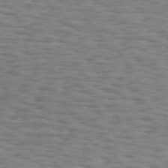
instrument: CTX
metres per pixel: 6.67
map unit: Hpe
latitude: 73.9339
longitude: -132.6302
